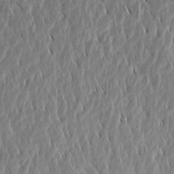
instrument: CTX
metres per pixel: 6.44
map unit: Aa
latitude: 15.6883
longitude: -142.6302
